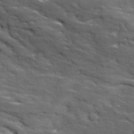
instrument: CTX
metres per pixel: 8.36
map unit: Ave
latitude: 18.1766
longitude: -136.1011
